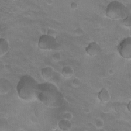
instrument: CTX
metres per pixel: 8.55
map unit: Hto
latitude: 20.1200
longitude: -32.5168
